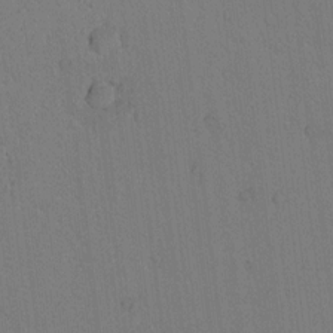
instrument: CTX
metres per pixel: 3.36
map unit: lAvf
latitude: 9.4993
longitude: 167.6533
